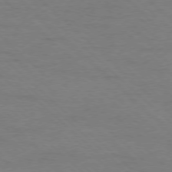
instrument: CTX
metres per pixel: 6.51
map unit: Ap
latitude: -77.9367
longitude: -86.4034
